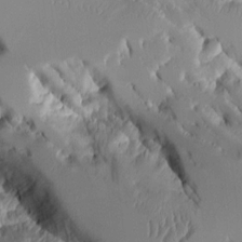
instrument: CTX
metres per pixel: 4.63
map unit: Aa
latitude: 10.2145
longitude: -126.2901
